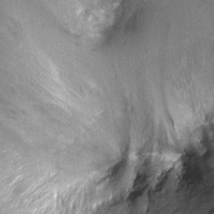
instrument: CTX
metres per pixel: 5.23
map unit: Nhu
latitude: -13.5966
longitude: -22.9136
